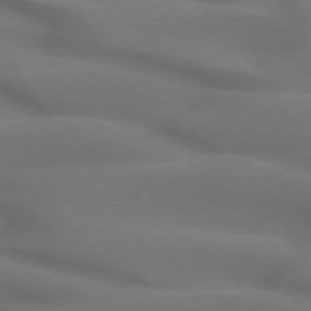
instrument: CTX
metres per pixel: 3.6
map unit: lApd
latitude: 72.5357
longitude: -50.0255
